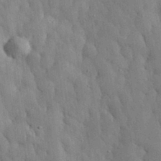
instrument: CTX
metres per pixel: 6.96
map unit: eHh
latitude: 31.4238
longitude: -73.0648
